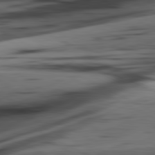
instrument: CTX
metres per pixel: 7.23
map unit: lApd
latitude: 80.9325
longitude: -85.0270
